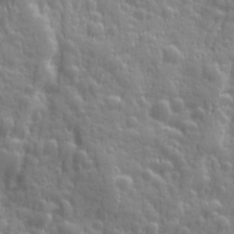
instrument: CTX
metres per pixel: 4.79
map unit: Ave
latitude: 12.6302
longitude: -104.2334
